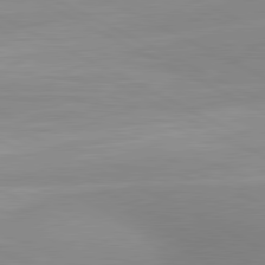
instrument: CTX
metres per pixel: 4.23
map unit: lApd
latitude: 80.8947
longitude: 134.5952
